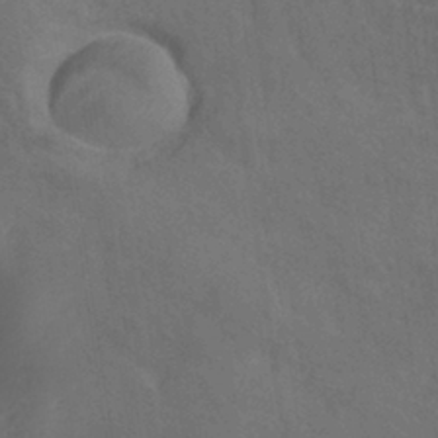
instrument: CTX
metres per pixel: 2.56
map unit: HNhu
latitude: -39.7856
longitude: 97.0487
